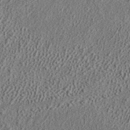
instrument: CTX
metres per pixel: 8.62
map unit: ANa
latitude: 37.9528
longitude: 20.0661
